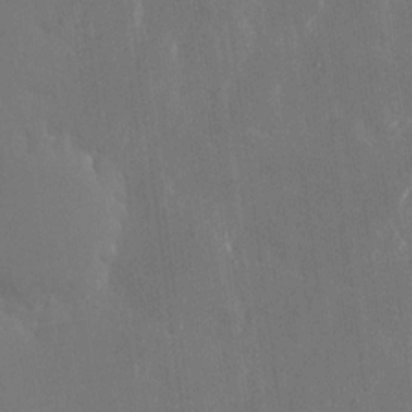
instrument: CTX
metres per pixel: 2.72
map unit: eHh
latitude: 15.6694
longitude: -71.2726
